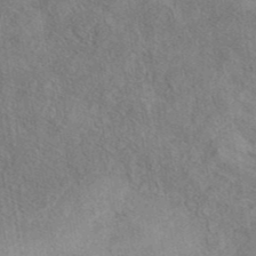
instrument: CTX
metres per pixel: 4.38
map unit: eAb
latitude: 41.2725
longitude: 102.8975
